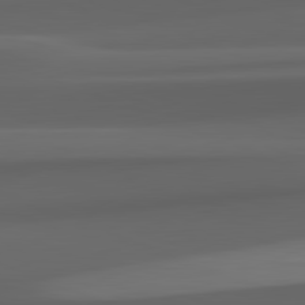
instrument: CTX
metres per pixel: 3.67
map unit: lApd
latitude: 82.4034
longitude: 143.2942
